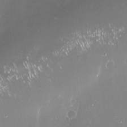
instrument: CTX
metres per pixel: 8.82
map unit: Nve
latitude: -18.3306
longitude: -60.0444
